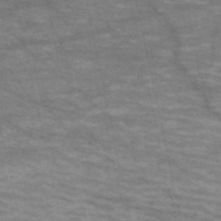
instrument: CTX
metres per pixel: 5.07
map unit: HNb
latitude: -54.1228
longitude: -44.9325
